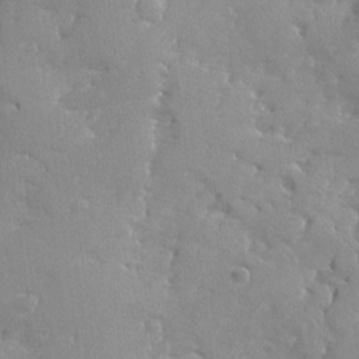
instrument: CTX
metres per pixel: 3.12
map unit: Ave
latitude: -8.5007
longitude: -117.6694
